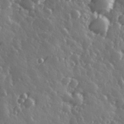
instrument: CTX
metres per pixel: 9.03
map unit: Hve
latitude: 27.7828
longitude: 147.0297
